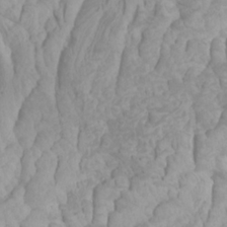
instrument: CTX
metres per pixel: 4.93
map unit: Htu
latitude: -5.6155
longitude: -76.3089
